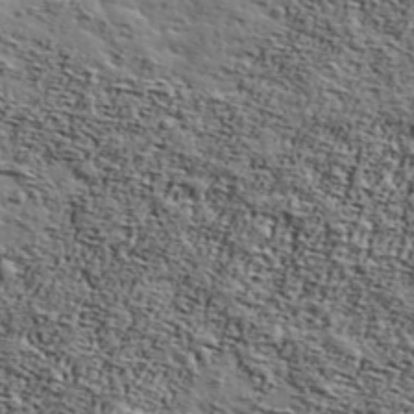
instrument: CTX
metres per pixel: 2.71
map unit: Ave
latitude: 42.1389
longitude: -110.0633
